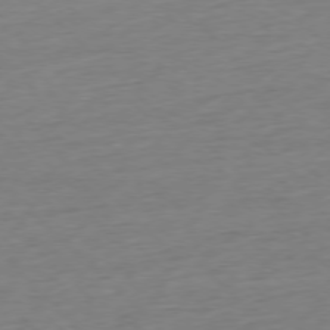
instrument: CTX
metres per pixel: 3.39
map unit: Ap
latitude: -77.4643
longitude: -92.0255
